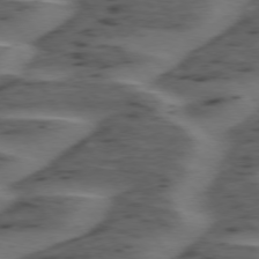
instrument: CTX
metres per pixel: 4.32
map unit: lApd
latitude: 75.1403
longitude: -69.9339
